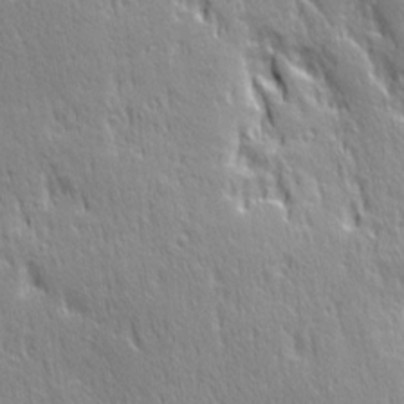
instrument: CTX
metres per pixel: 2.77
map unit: Ave
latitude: 21.7072
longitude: -135.7449
